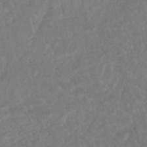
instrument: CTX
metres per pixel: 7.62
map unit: HNhu
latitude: -45.7100
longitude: 96.7274
